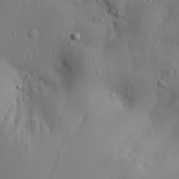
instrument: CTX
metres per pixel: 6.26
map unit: Aa
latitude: 30.4412
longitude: -132.6302
